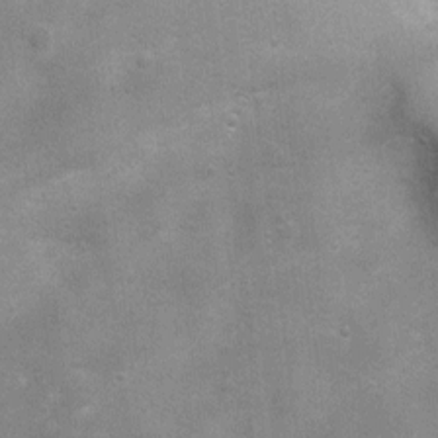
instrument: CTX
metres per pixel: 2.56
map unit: Ht
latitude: 4.4412
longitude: -21.5938
